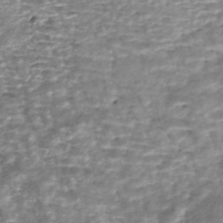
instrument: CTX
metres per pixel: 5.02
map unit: Nhe
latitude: -47.5210
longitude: -171.6883
